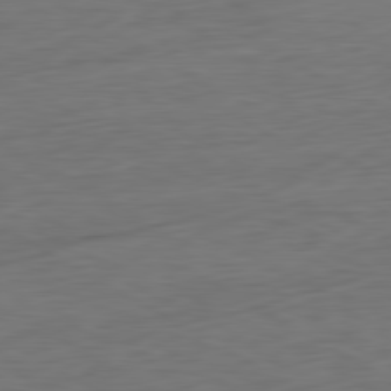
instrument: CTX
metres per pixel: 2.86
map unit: Ap
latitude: -81.3321
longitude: -78.9514
